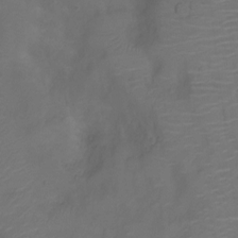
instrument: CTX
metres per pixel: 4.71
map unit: Ht
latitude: -11.0109
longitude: -20.5357
